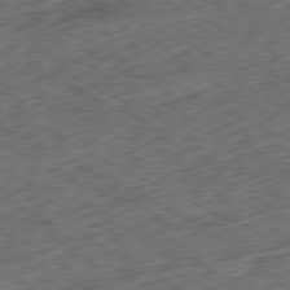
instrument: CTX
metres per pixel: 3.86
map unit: Ap
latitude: -80.6141
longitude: -72.4790
